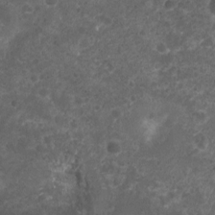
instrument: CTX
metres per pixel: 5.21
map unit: Ht
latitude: 3.1025
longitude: -19.4237
